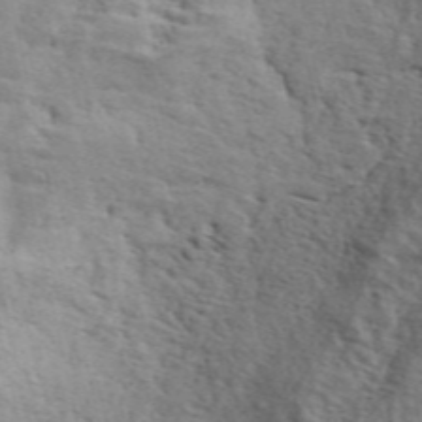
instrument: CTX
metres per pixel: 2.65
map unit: ANa
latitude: 49.3293
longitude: -79.6127
